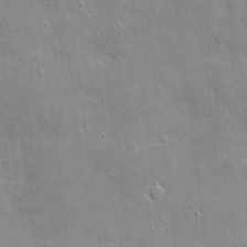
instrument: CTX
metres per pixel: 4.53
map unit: eHh
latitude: 4.0444
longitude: -70.5168
